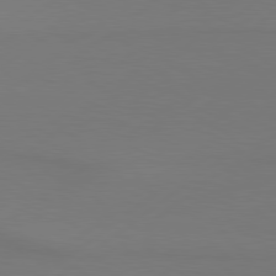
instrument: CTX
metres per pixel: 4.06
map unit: Hpe
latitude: 78.9136
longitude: -131.0459
